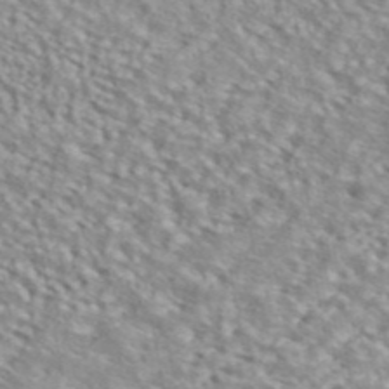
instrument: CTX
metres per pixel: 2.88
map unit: ANa
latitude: 45.1214
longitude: 36.9163
